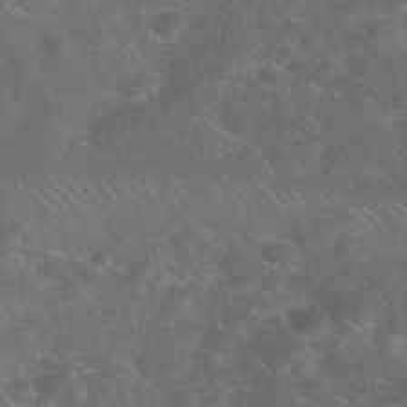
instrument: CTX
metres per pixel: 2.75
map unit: eHh
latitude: 38.3845
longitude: -64.7435
